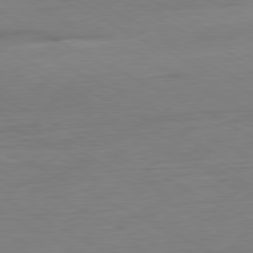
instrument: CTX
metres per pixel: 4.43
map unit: Ap
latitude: -80.8030
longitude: -77.4804
